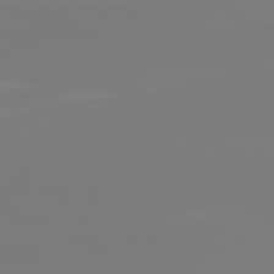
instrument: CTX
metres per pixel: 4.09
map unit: lApd
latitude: 81.6694
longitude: -158.9325
